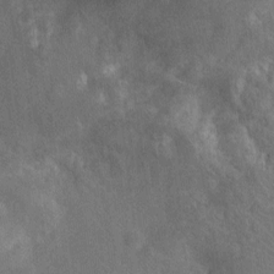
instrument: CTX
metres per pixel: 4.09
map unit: Nhu
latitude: -14.3873
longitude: -25.2348
